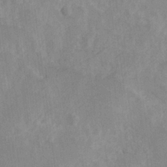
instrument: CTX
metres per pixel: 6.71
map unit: Hve
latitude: 25.0080
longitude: 145.2376
